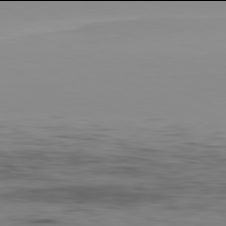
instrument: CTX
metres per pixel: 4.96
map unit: Hpe
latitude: -82.0094
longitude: 16.7652
